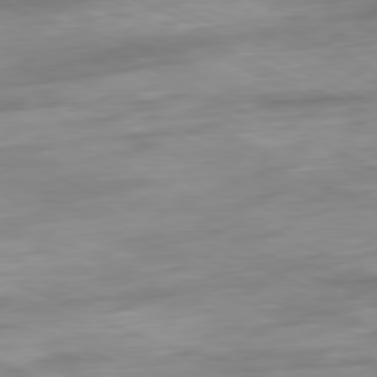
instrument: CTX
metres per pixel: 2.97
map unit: Ap
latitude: -81.3132
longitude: -87.6694
